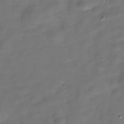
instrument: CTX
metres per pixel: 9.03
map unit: Hve
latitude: -30.3306
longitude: 92.5763
